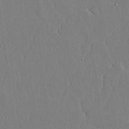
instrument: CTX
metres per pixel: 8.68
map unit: lAvf
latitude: 24.2711
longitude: -110.9136
